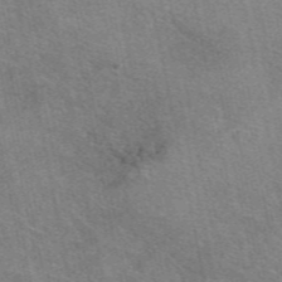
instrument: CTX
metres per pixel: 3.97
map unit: eAb
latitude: 48.6113
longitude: 113.9745
